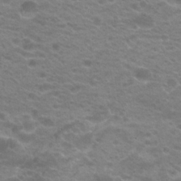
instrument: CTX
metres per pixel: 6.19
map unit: Hto
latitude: 21.1026
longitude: -37.3671
